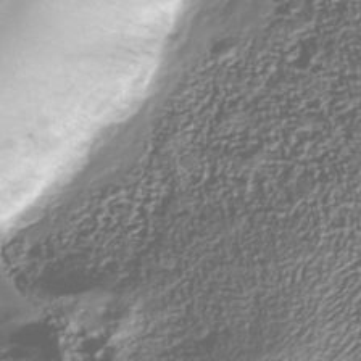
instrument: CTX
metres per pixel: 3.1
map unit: Nhu
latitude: -40.0850
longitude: -82.5167
